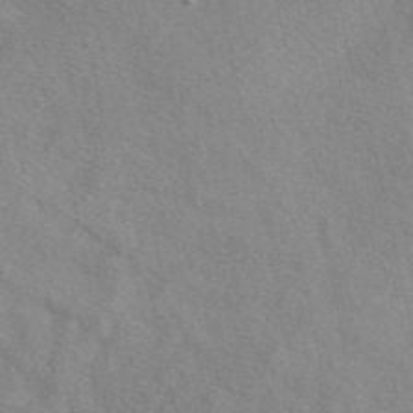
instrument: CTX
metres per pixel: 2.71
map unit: eAb
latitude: 48.4790
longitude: 113.4077
